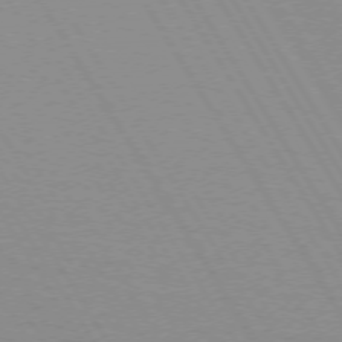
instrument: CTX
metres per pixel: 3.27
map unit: lApd
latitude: 72.4223
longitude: -56.3278
